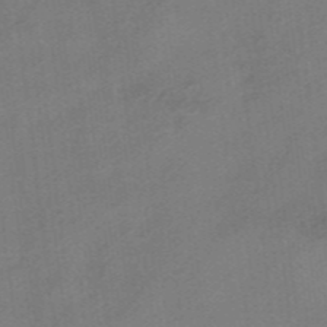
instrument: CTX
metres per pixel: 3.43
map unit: HNhu
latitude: -41.1242
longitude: 103.7478
